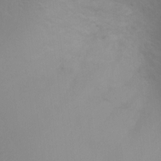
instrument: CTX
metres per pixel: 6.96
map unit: Ht
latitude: 3.2537
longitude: -25.2725
